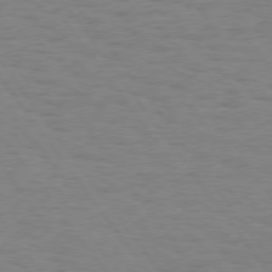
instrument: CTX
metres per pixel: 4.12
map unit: Hpe
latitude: 74.7813
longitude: -136.3279
